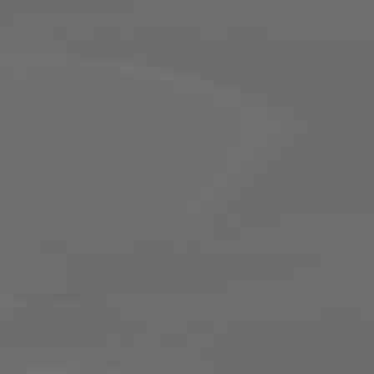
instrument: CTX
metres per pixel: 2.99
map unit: lApd
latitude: 80.2522
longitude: -116.2334
